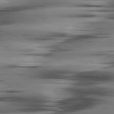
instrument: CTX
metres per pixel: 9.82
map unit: lApd
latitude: 80.4412
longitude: -122.1767
